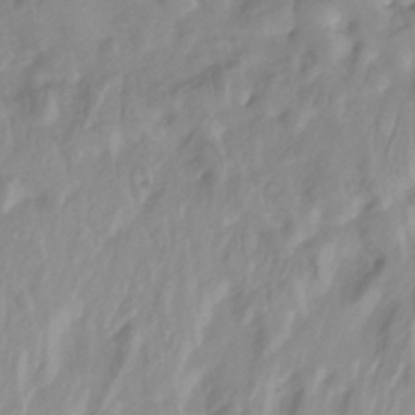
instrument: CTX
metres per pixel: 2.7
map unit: Nhu
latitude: -12.9164
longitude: -64.0444
